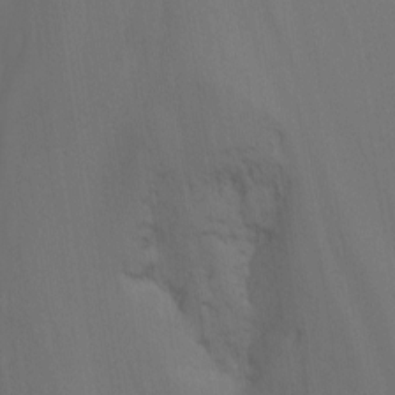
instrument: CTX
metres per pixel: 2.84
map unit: Nhu
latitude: -7.4454
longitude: -69.3670
